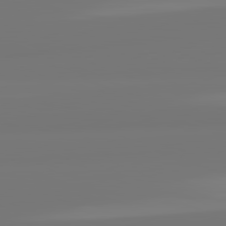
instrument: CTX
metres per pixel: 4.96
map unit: lApd
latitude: 82.0444
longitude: -177.0080
